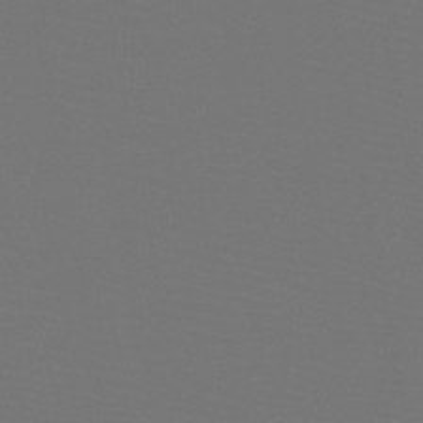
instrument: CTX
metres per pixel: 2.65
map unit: HNb
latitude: -47.7288
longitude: -42.9325
